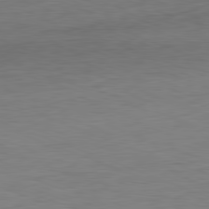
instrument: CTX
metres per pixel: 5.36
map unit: Hpe
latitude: -81.7289
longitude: 10.1228
